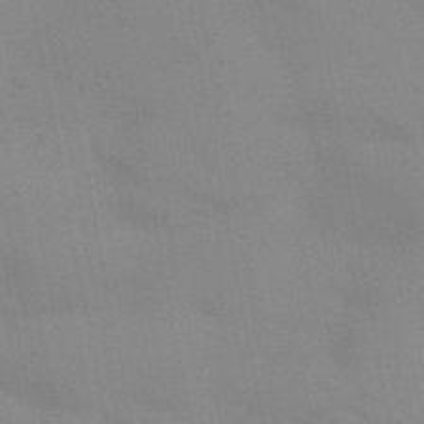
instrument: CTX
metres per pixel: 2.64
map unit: Aa
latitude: 32.5924
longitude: -145.9717
